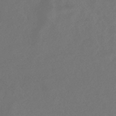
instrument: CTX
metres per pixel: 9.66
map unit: eHb
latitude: -35.6155
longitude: 78.7085
